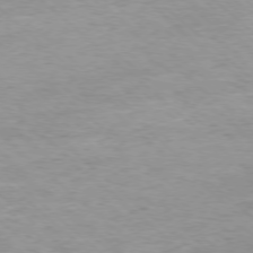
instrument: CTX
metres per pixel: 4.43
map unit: Ap
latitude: -77.4643
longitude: -93.0458
